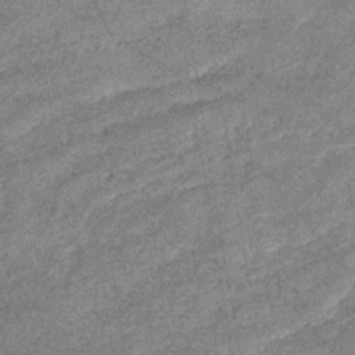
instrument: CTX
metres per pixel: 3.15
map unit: eHb
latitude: -38.6708
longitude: 79.9556
